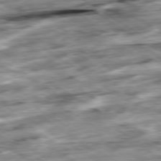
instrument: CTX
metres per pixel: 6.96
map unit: Hpe
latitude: -79.4454
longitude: -21.2348
